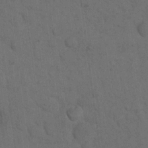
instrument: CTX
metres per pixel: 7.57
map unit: eHh
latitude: 18.7813
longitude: -63.5182
